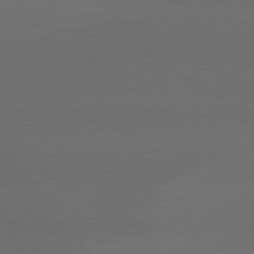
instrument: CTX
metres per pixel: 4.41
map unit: Hpe
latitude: 78.6491
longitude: -132.8191
